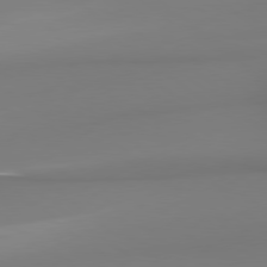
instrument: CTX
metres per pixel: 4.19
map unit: Hpe
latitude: 78.8380
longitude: -143.0648
